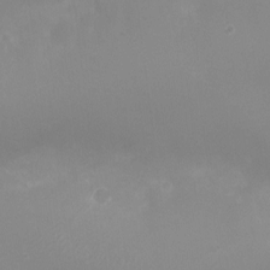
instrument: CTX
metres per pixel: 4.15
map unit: Ht
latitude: -6.9163
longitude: -21.0837
